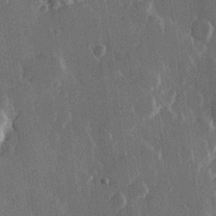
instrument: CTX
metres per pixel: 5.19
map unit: Hve
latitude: 22.7624
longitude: 147.8989
